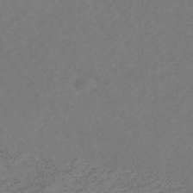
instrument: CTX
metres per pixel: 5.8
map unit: eHb
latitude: -43.8044
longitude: 88.5762
